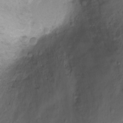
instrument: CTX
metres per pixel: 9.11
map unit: Ht
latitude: -2.1227
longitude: -29.5182
